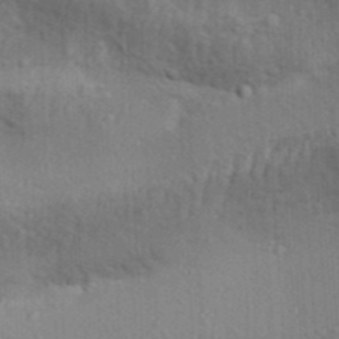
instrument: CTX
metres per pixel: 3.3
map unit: Aa
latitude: 31.1781
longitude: -135.3103
